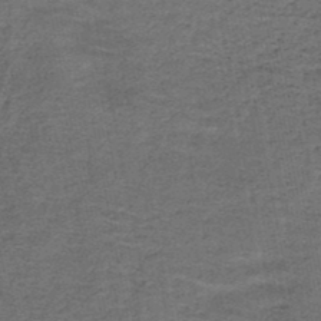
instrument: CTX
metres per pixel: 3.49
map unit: HNb
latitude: -48.3684
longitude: -42.0444
